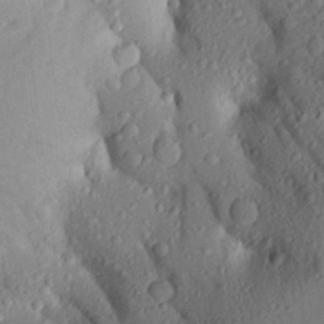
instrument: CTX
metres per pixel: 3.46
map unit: Aa
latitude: 25.1214
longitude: -150.3089
